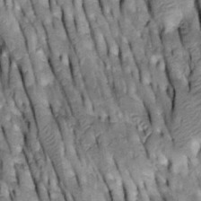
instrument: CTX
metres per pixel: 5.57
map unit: Htu
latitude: -3.3509
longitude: 150.1416
